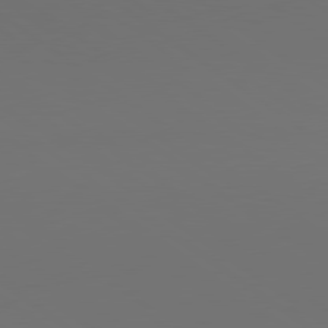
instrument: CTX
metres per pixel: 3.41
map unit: lApd
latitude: 79.7261
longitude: 159.2187
